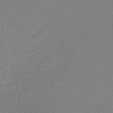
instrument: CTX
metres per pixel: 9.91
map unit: lHb
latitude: -44.8408
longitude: 60.2362
